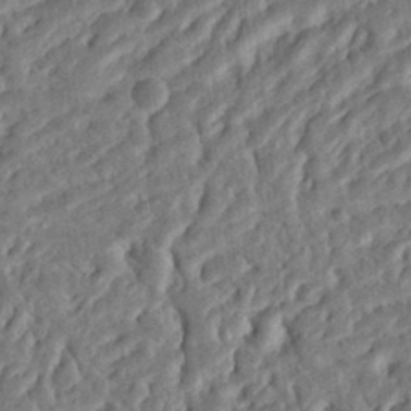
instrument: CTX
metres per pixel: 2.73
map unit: Ht
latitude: 10.7624
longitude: -76.2711
